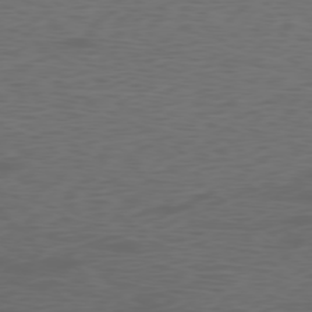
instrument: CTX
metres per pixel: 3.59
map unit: Ap
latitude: -77.7667
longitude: -75.3104
